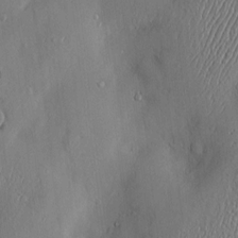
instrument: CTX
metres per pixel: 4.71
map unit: Hve
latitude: -11.0487
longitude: 173.7477
